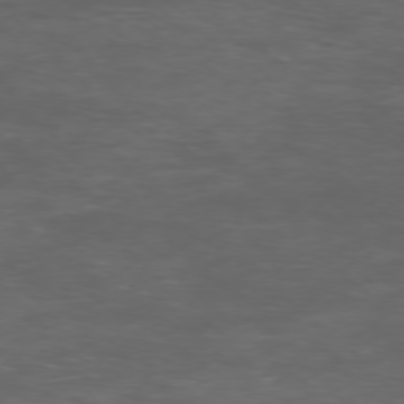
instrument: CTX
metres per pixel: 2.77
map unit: Ap
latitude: -76.2928
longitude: -68.2145
